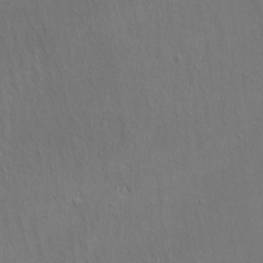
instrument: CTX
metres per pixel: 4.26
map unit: Ave
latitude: 22.6868
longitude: -136.1200
